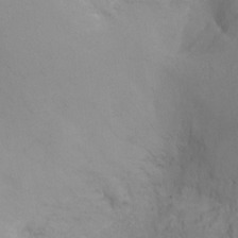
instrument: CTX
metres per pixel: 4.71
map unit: Ht
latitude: -9.5021
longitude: -23.3104
